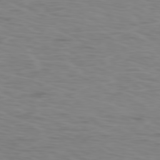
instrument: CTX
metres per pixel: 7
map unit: Ap
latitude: -78.2172
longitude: -75.4238
